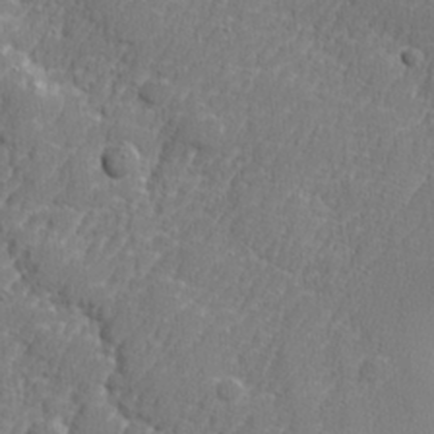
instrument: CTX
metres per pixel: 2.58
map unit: lHvf
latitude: 24.3278
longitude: 141.3698
